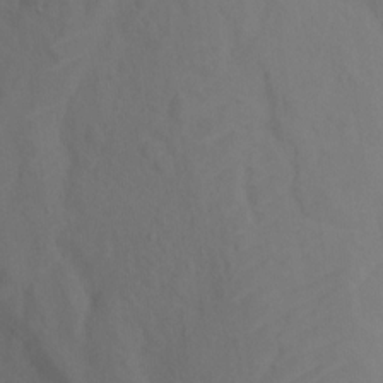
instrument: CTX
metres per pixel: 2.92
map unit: Ht
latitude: 2.2711
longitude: -34.5168
